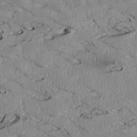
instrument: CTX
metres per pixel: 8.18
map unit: Htu
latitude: 3.7071
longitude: 152.2739
